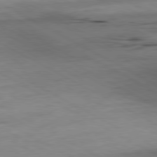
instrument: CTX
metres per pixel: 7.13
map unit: Ap
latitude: -80.7652
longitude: -93.2915
